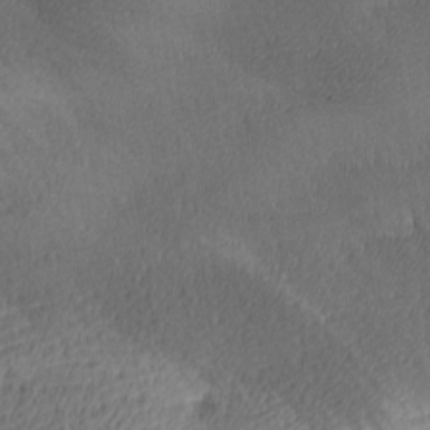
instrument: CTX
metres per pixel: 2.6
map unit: lAa
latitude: -9.7100
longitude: -125.0080
